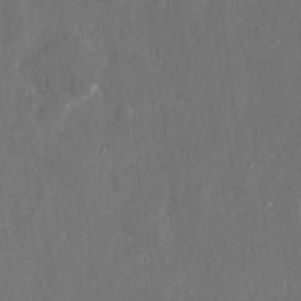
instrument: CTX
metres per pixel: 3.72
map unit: eHh
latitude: 15.1026
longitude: -72.6491
